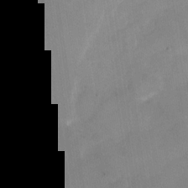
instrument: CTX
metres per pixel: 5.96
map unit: Nhu
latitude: -28.6141
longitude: -62.8758
